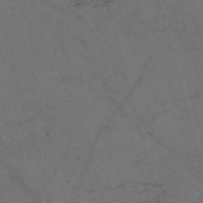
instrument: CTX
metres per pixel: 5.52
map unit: Nve
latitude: -59.0864
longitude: 51.7100
